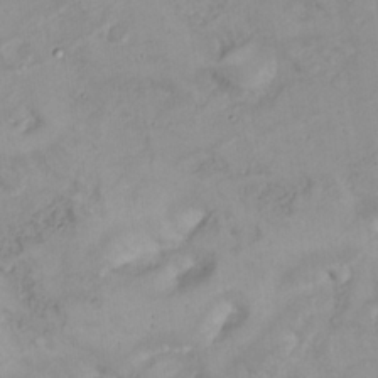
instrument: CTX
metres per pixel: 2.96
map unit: Nhu
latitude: 22.9325
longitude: -62.7436
